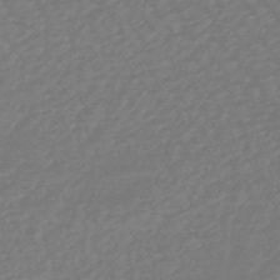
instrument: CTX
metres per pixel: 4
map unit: eHb
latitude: -46.2739
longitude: 84.4251
